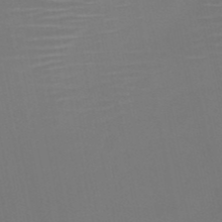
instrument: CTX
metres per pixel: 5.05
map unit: HNb
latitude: -51.2565
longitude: -46.9325
